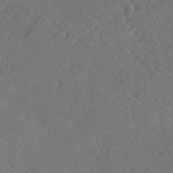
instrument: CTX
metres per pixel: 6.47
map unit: lHvf
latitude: 26.2712
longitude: 143.6910
